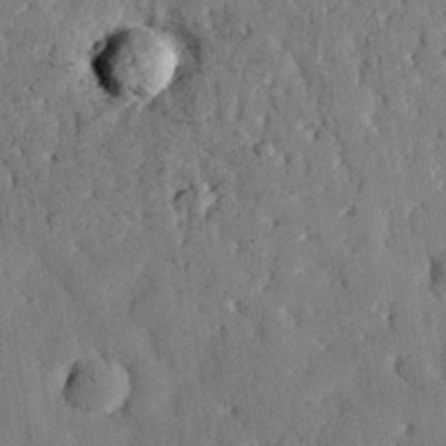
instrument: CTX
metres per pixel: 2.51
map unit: eHh
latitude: 27.7828
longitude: -77.8016
